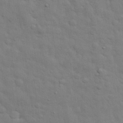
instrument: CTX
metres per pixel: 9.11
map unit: eHh
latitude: 28.9136
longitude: -75.4426
